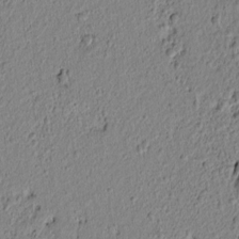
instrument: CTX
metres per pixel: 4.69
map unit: lAvf
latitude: 6.1389
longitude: 166.2550
